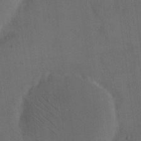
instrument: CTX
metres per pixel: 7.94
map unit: eHh
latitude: 18.6112
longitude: -65.6316
